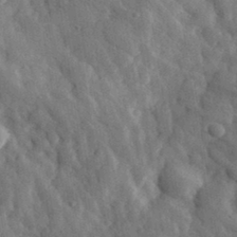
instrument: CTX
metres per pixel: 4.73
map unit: eHh
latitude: 32.1956
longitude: -77.9528
